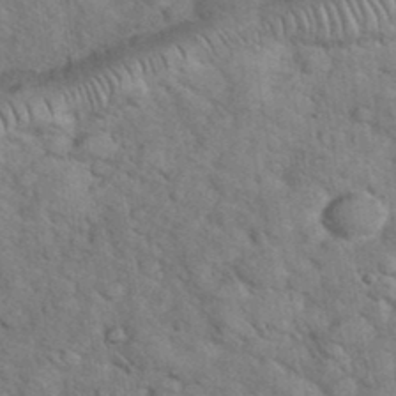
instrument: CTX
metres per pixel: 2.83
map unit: eHh
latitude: 36.7813
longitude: -65.6316
